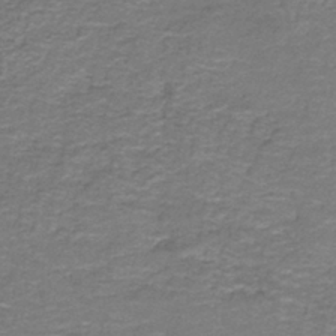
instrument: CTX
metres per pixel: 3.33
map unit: HNb
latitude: -37.2376
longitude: 51.0108
